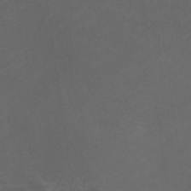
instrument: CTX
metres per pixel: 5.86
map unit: ANa
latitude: 39.3104
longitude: 23.7478
